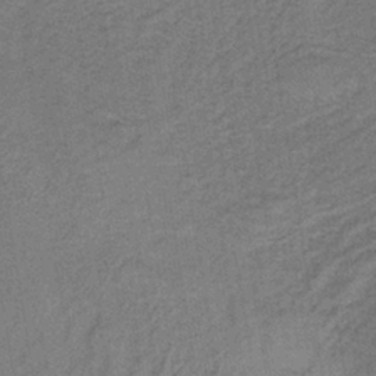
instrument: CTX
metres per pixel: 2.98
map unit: lHb
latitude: -35.2187
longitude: 71.0675
